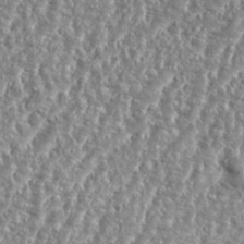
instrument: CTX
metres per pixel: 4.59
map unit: eHh
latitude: 35.0269
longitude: -134.8758
